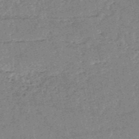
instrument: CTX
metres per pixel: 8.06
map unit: HNb
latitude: -52.3117
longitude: -49.1970
